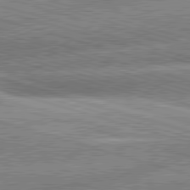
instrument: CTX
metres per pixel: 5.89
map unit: lApd
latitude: 81.1781
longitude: -162.5924
